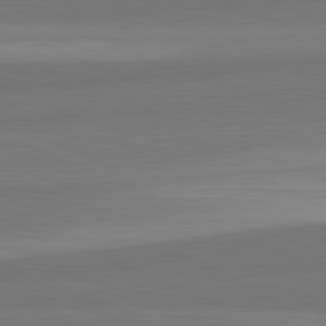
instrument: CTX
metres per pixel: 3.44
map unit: lApd
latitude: 82.4601
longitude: 156.5574
